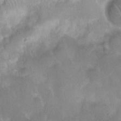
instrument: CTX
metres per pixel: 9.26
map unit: eHh
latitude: 18.8758
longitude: -65.2726
